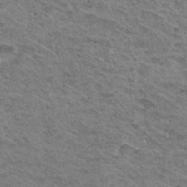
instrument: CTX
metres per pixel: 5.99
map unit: Hto
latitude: 31.4238
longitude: -47.3860
